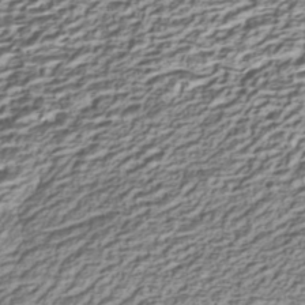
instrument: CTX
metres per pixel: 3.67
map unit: Nhe
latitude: -45.3510
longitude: 151.9745
